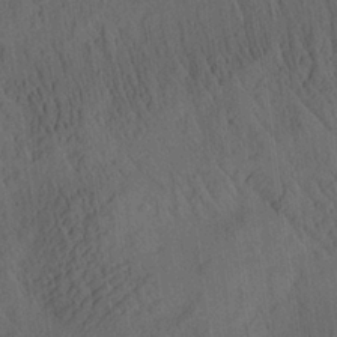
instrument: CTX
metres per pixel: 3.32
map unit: Aa
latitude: 25.9528
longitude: -141.7071
